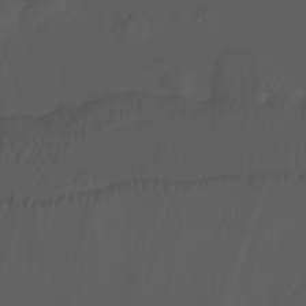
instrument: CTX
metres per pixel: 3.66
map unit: Nhu
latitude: -7.9745
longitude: -82.2711
